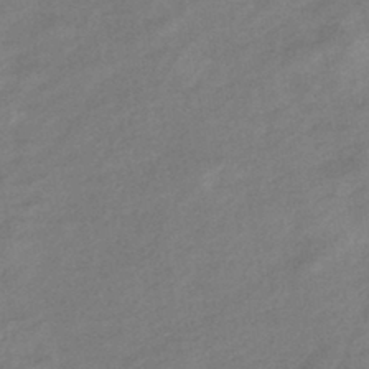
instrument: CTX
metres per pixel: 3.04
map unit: eHb
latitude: -41.3698
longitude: 83.5588
